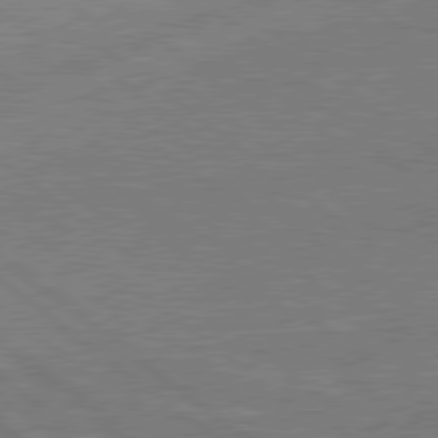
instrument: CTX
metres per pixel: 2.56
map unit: lApd
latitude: 79.0081
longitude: -170.4601
